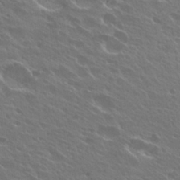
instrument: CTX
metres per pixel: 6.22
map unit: Hto
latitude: 27.7450
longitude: -41.3859
